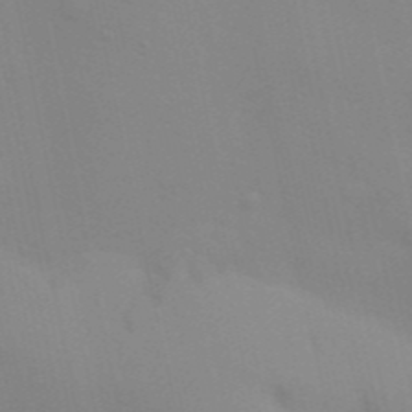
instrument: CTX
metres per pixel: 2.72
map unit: Aa
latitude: 32.8191
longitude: -145.7638
